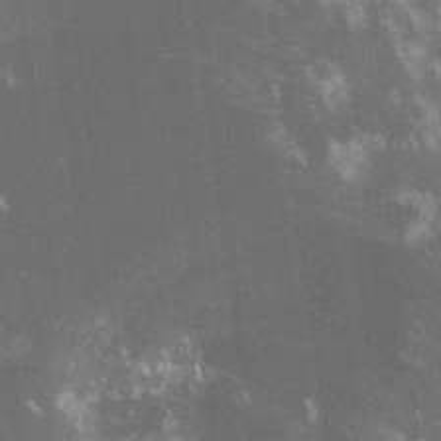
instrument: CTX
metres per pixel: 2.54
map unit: lHvf
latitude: -13.5399
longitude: -102.8002
